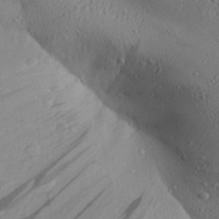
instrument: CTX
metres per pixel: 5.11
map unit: Aa
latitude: 28.4223
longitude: -131.7072
